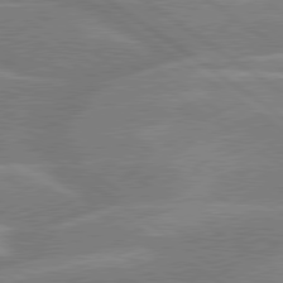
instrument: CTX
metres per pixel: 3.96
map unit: lApd
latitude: 79.5371
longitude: -121.7828
